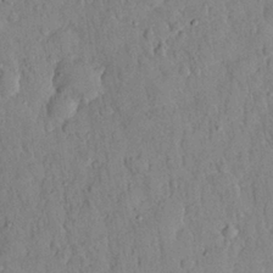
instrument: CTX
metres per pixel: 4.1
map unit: eHh
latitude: 27.1214
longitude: -75.9528
